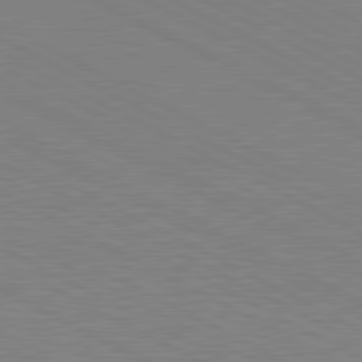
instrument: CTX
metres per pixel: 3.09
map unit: lApd
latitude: 80.9892
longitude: 150.8597
